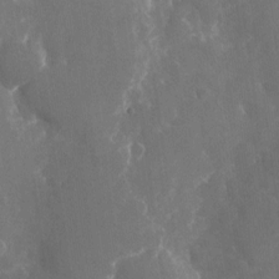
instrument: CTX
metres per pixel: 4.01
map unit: Nhu
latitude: -22.8030
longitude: -72.6869
